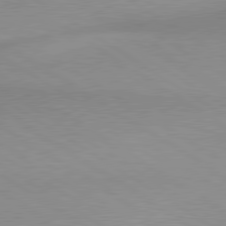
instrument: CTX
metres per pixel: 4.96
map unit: lApd
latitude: 80.0255
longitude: 167.3321
